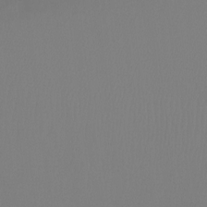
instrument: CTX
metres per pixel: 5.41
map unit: Ht
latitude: -8.7652
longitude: -33.2915
